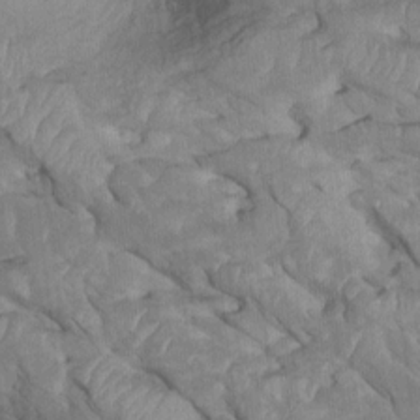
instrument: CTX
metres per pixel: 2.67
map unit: Htu
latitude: 1.7071
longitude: 145.2943
